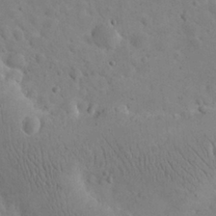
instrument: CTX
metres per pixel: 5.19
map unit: eHh
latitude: 24.7813
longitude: -67.0458
